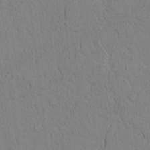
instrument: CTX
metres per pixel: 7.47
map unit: lAvf
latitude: 9.0836
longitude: 168.6140
